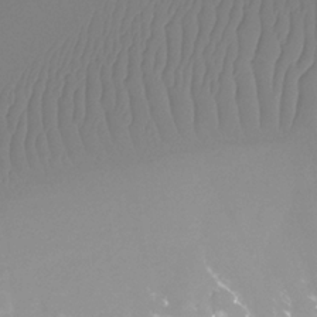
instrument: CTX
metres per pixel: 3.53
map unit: Htu
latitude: -12.5196
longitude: -47.0648
